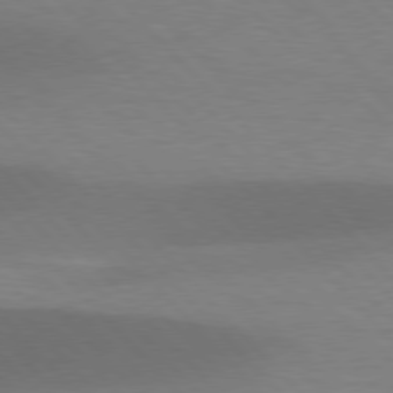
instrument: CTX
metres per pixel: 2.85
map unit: lApd
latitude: 76.9324
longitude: -59.1403
